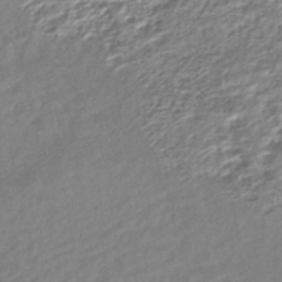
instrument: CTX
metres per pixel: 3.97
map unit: HNhu
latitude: -44.2551
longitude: 103.3699
